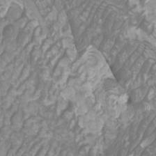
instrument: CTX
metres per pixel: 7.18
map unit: Htu
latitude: -10.2739
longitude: -74.6302
